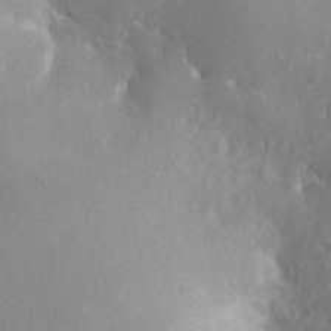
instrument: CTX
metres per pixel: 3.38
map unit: Nhe
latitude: -26.9919
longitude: -110.3845
